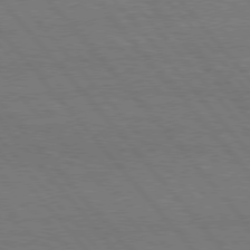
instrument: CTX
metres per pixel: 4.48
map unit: Hpe
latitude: 75.8394
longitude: -137.7072
